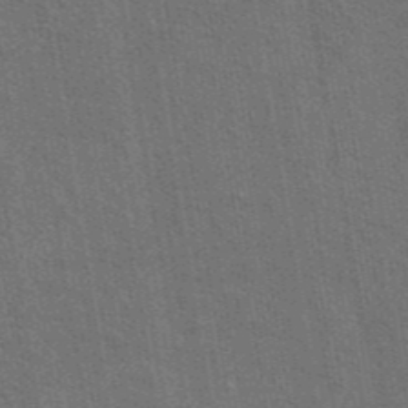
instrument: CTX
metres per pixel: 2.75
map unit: eAb
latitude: 43.8583
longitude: 110.5762
